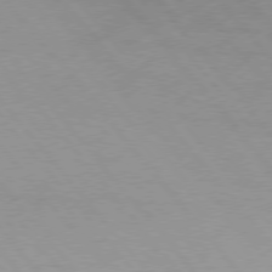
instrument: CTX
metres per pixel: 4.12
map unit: Hpe
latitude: 75.9150
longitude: -143.8206
